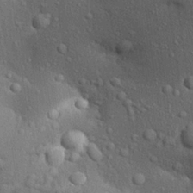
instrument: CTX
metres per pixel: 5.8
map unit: Aa
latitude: 23.1592
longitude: -144.5734
